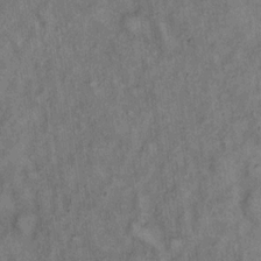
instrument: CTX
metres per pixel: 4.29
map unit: Hto
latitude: 18.2144
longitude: -61.7827
